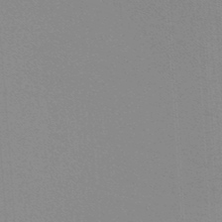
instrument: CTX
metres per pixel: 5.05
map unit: lHb
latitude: -48.0283
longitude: 64.2551
